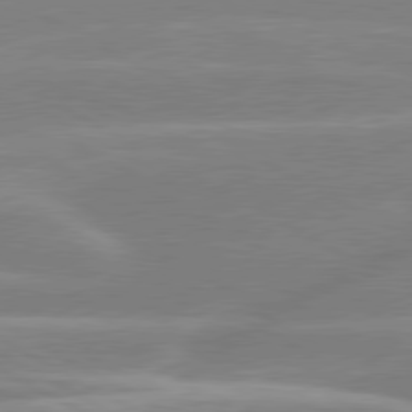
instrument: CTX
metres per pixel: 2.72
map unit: lApd
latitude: 80.1200
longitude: -134.8569
